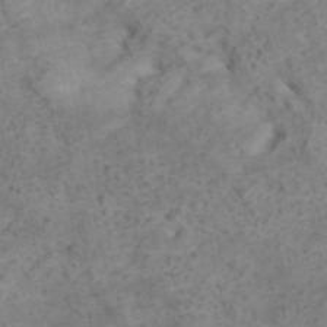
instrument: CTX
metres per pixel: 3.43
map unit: ANa
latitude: 41.4426
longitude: 15.1620
